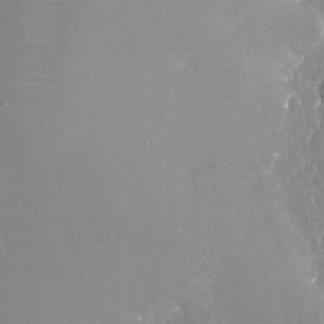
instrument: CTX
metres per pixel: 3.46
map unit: Nhu
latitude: -18.8408
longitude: -58.2900
